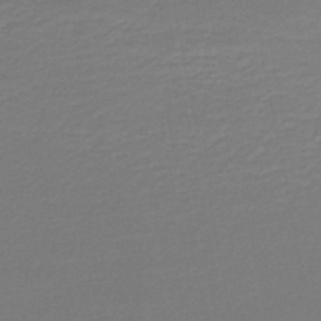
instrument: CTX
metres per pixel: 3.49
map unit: lHb
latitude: -46.7463
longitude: 63.2942
